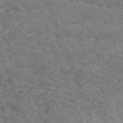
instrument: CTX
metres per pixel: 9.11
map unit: HNb
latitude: -54.5574
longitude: -47.9717
